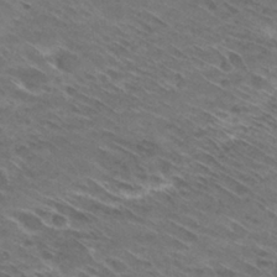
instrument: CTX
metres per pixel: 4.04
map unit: Hto
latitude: 29.5749
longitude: -44.0444
